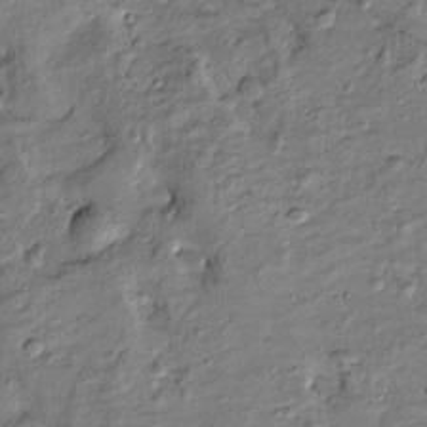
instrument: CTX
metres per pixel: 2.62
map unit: Htu
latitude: -8.6707
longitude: 177.5399
